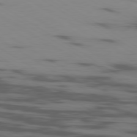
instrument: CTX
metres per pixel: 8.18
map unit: Ap
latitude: -80.1039
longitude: -102.6301
